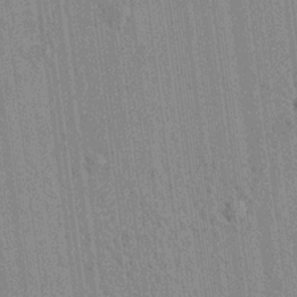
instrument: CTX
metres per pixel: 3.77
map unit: lAvf
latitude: 7.1403
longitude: 165.6344
